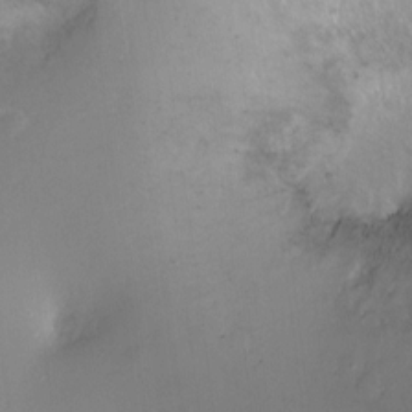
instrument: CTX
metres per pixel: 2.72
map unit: Ht
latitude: -14.8219
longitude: -40.9513
